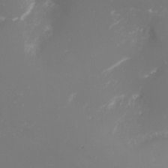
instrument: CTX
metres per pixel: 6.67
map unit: Nhu
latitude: -5.9556
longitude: -79.3104
